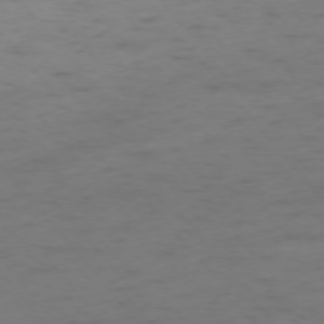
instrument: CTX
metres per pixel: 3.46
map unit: Ap
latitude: -75.5211
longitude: -66.4223
